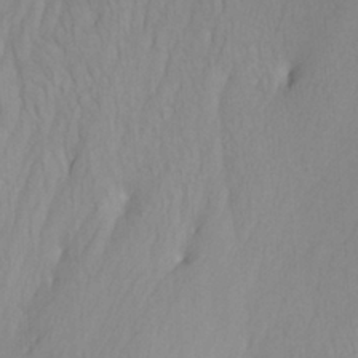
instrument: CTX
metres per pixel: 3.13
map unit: Htu
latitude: -7.5399
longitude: -65.6127
